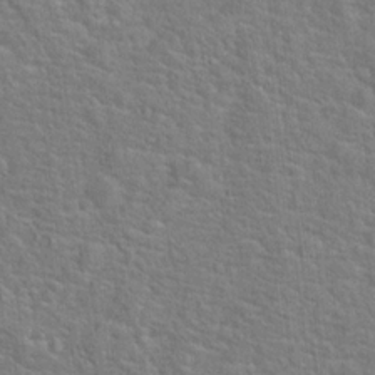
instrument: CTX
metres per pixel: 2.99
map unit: Hto
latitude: 17.4804
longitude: -42.9892
